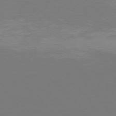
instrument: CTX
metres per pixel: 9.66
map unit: Hpe
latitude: 75.8205
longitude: -126.9514
